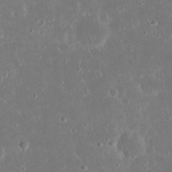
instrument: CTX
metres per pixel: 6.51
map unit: Nhu
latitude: 23.2159
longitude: -71.1970
